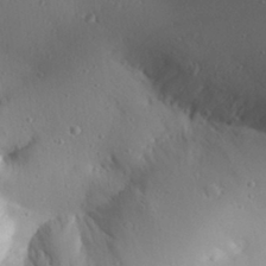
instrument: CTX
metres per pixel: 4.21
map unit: Aa
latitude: 30.1200
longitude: -140.9513
